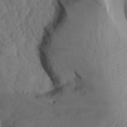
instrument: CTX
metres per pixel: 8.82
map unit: Aa
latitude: 27.6127
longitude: -133.8583
